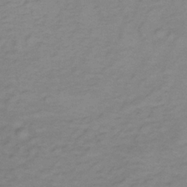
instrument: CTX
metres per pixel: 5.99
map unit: lHb
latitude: -34.1795
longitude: 66.5763
